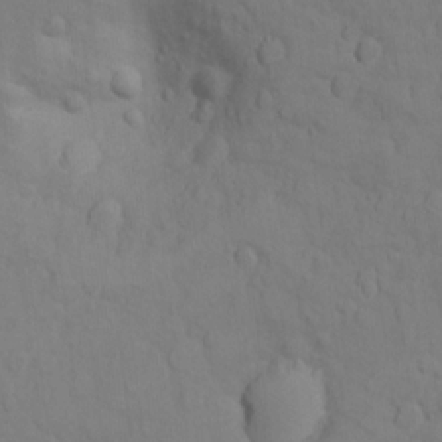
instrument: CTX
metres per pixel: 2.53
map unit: Ht
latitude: 11.3860
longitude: -33.5182
